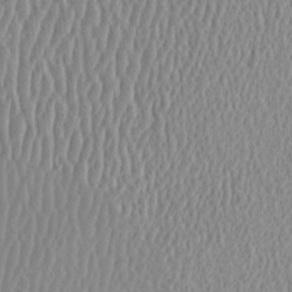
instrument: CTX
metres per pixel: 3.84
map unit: eHh
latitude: -1.4644
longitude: 18.9164
